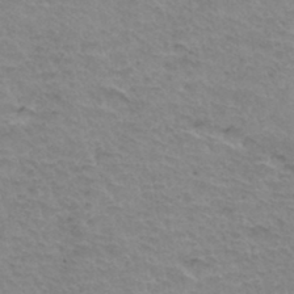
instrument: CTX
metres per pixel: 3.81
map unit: Hto
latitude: 34.6490
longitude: -45.8205
